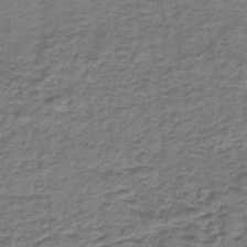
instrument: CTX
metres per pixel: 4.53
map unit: lHb
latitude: -40.8975
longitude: 62.5762
